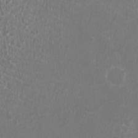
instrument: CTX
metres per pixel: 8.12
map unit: HNhu
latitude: -0.9731
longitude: 0.4818
